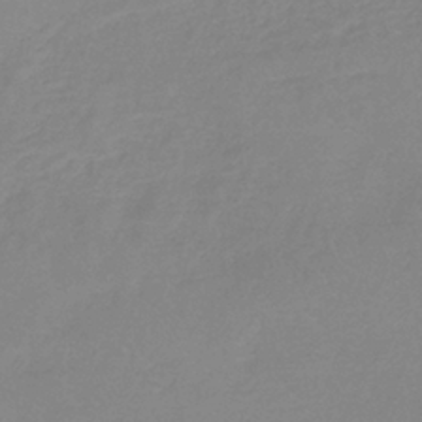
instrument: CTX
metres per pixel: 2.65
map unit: HNb
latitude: -36.3306
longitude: 55.0109
